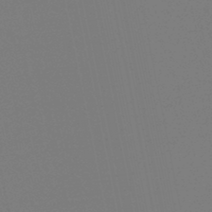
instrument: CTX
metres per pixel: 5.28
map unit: lHb
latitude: -39.2565
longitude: 62.3495
